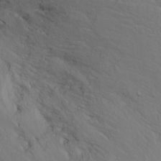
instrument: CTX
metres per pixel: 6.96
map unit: Nhu
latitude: -7.1431
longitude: -65.5938
